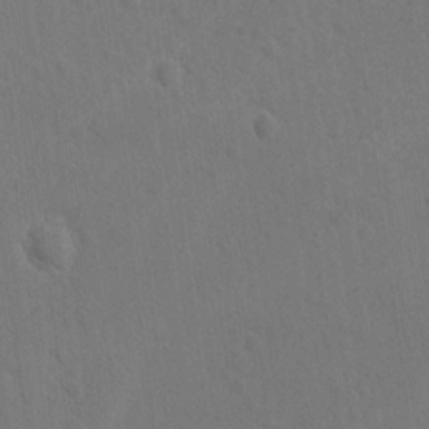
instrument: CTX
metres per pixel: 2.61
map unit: lAvf
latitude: -8.7463
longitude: -120.2901
